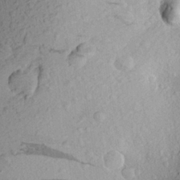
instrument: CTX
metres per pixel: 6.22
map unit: Aa
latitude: 23.4615
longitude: -144.6490
